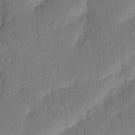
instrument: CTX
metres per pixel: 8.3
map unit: Nhu
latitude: 15.7261
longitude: -75.3482
